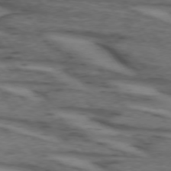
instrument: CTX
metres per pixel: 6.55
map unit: lApd
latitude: 73.6694
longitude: -71.5182
